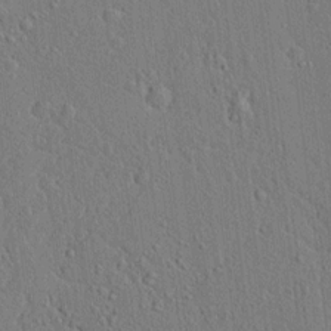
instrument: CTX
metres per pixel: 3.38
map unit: lAvf
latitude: 7.8394
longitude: 167.5777
